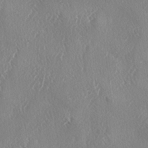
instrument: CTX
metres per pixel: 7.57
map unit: lAa
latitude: -4.5007
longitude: -126.3090
